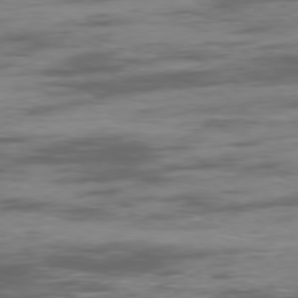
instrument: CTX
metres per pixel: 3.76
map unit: Ap
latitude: -76.6518
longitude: -69.7261
